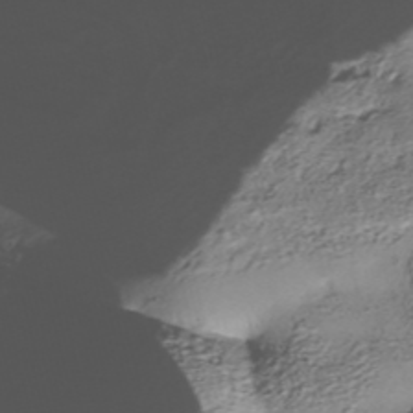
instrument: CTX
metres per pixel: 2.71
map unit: Nhe
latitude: -38.3495
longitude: -147.8962
